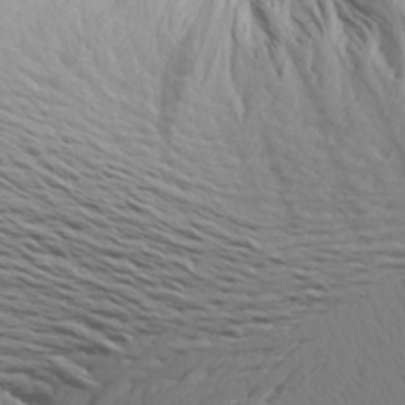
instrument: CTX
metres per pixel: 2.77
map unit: Aa
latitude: 21.2159
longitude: -142.4790
